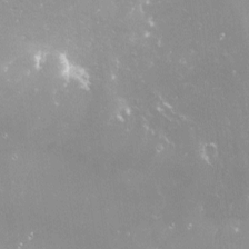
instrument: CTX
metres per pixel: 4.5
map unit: Nve
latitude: -18.2550
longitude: -59.5749
